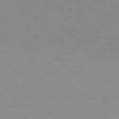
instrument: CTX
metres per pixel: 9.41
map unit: Hpe
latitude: 77.5560
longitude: -160.4223
